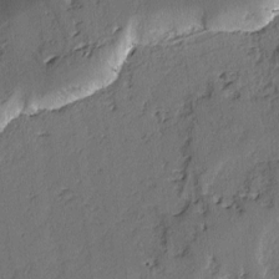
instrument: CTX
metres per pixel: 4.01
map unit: lAvf
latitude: -3.0108
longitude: -106.8002
